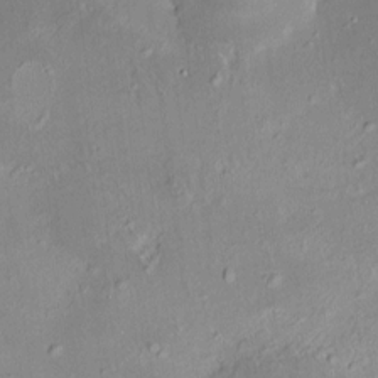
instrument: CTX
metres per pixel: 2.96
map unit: HNhu
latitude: 5.7261
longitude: 7.7099
